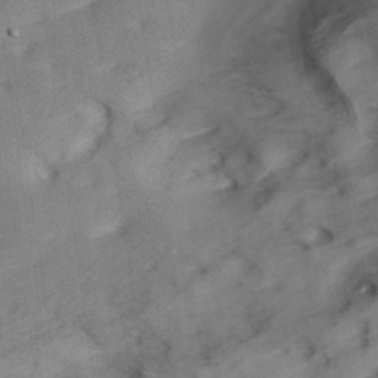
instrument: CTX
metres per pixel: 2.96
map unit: Hve
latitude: 31.8206
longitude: 148.8219
